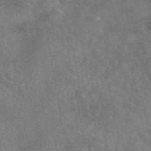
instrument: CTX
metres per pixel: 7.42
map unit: eAb
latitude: 45.0836
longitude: 123.5210
